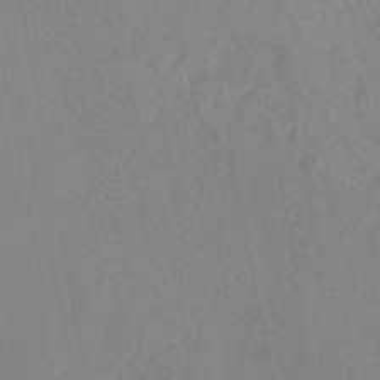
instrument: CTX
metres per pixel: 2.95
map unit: HNhu
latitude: -45.9745
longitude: 107.2376
